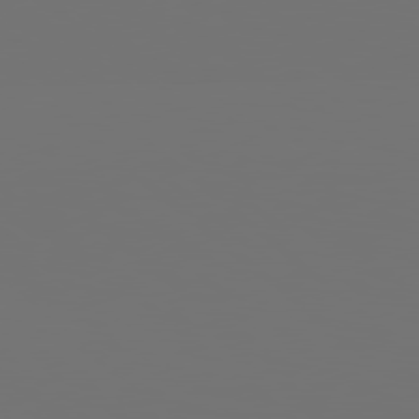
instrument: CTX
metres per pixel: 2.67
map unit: Hpe
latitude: 78.9892
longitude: 176.3306
